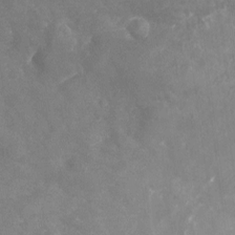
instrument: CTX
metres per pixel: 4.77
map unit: Nhu
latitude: -25.0108
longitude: -56.9324
